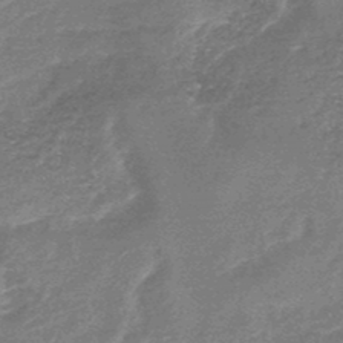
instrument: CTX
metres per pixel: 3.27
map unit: HNb
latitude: -48.1606
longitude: -39.3104
